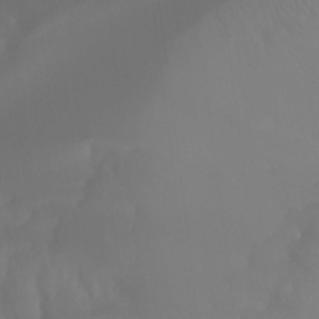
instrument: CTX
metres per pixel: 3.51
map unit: Htu
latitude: -7.4076
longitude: -49.7639
